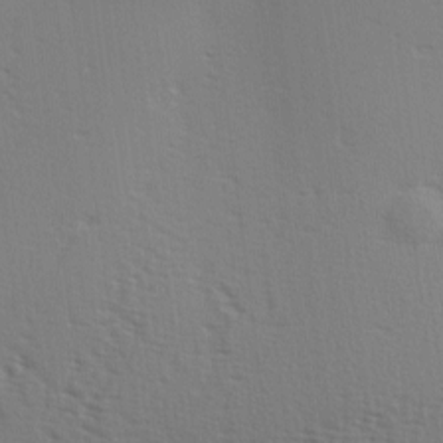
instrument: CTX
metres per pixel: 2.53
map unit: Ave
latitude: 2.5545
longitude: -110.9325
